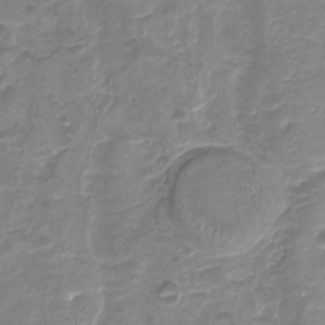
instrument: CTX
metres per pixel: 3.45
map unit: Nhu
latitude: -17.8234
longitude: -56.8757
